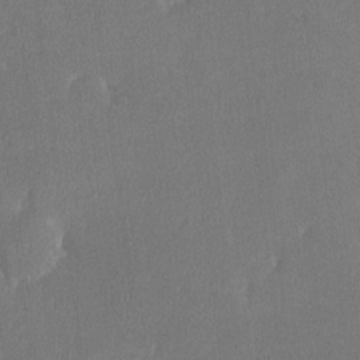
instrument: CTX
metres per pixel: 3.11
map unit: lHvf
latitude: -11.6533
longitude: -100.3656
